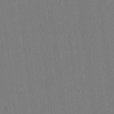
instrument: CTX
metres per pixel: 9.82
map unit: lAvf
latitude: 9.3104
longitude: 167.6344
